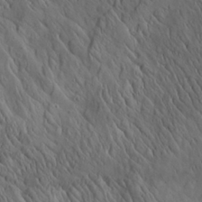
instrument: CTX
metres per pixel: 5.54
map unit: Aa
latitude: 26.6491
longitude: -142.1767
